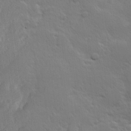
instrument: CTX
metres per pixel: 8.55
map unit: Hve
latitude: 23.9339
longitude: 144.8219
